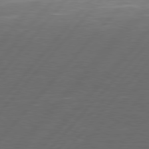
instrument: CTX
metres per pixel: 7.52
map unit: Hpe
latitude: 78.2145
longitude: -120.2334
